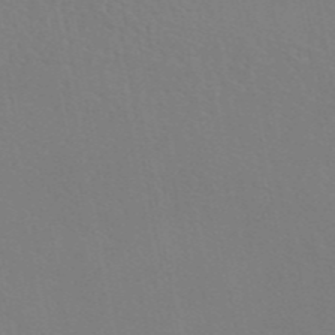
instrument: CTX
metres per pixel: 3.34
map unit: eAb
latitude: 45.9150
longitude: 112.7841
